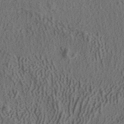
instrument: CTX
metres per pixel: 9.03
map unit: ANa
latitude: 41.8394
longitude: 34.5952
